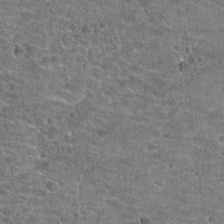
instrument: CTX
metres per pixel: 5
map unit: Hto
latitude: 20.6491
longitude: -42.4412
